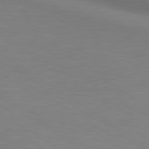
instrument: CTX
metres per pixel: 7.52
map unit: lApd
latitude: 80.3278
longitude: 121.2565
